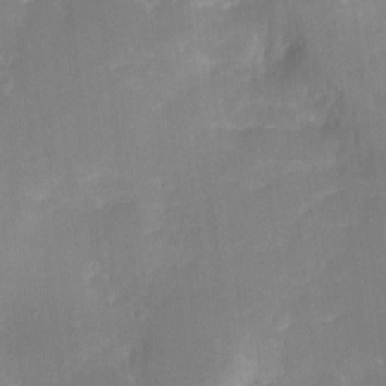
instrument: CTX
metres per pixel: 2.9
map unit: Hto
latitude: 3.2726
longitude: -33.2537
